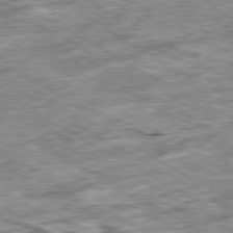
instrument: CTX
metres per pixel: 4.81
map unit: Ap
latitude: -80.5196
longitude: -90.2523
